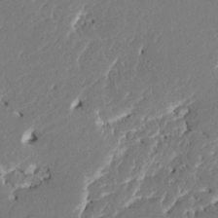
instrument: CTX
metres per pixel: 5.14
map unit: HNhu
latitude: 7.8205
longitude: -5.6883
